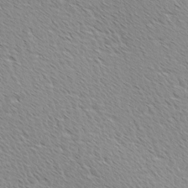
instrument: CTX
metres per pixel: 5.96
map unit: Ave
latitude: 9.8395
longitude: -107.4426
